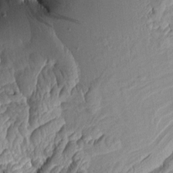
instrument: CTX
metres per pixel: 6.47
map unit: Aa
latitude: 7.2915
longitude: -128.9325
